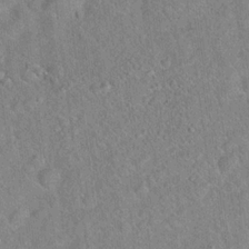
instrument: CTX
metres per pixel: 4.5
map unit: Hto
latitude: 17.8772
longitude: -52.2334
